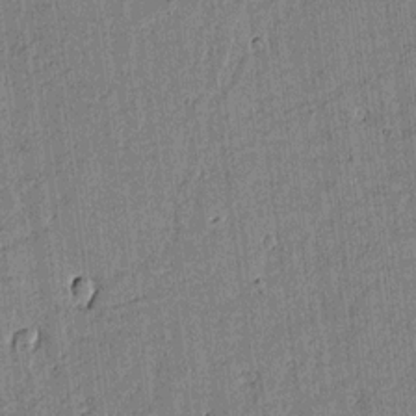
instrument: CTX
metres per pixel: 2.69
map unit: lAvf
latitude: 15.1593
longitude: -125.2537
